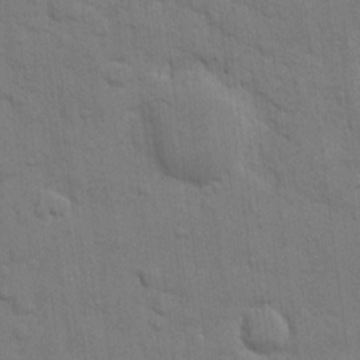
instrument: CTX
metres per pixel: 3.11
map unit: eHh
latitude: 10.8380
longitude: -67.1214
